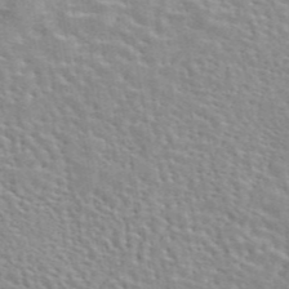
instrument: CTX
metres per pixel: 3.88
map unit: eAb
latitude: 44.3656
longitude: 110.1416
